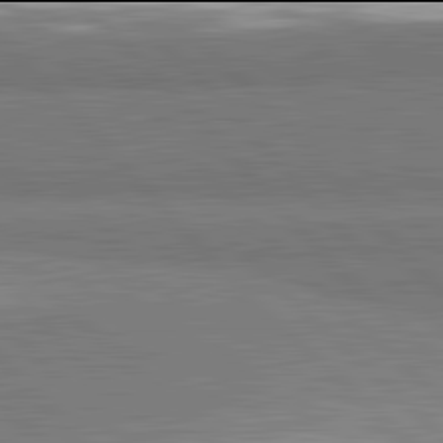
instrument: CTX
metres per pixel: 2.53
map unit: lApd
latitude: 81.9906
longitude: 163.2565
